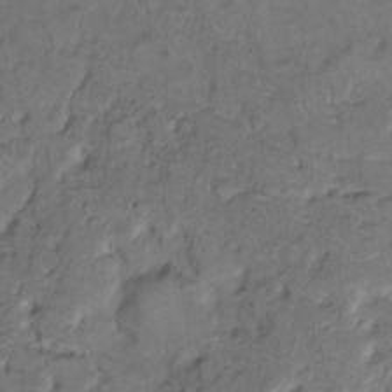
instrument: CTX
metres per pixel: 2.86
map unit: eHh
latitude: 9.2726
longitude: -62.5735
